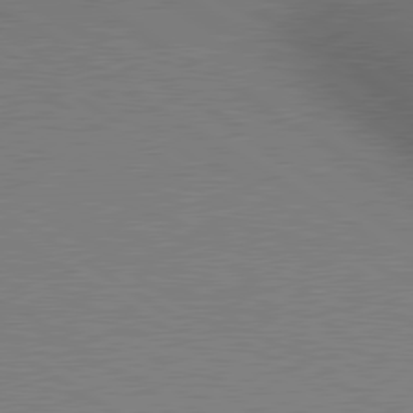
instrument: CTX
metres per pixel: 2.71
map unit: lApd
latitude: 80.1956
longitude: 127.2187
